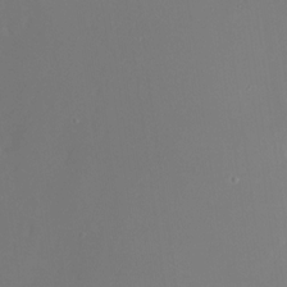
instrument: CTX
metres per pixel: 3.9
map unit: Nhu
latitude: -26.0094
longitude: -72.2523
